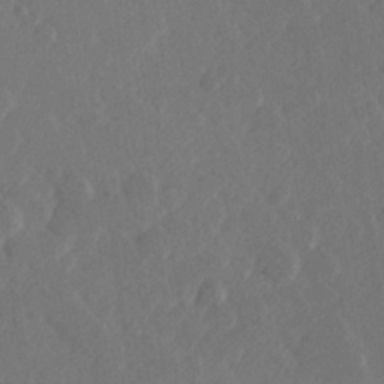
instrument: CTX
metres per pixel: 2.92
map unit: Hve
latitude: 25.8583
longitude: 145.1053
